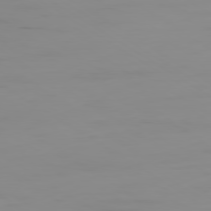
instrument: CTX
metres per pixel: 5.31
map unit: Ap
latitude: -79.6155
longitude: -78.4601
